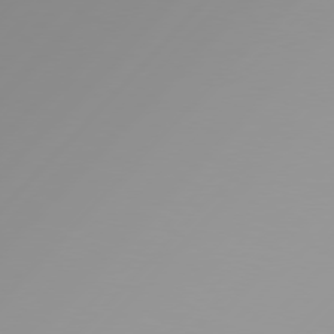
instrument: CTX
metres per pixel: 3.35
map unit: Hpe
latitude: 77.4048
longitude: -139.5371
